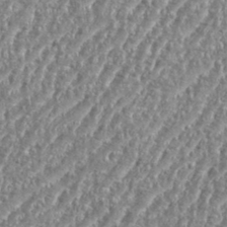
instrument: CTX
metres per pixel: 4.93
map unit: eHh
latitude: 35.2537
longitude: -134.7246
